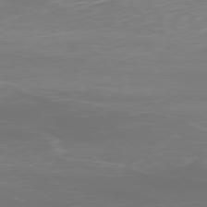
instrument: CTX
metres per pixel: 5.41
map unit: Ap
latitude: -78.7274
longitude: -94.0255
